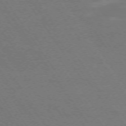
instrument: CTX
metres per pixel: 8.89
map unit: Ap
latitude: -74.6708
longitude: -76.0255
